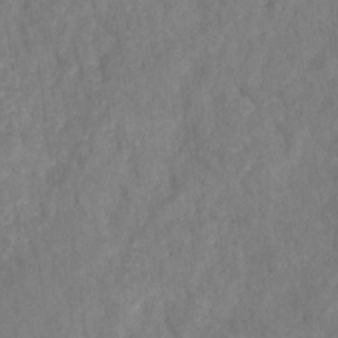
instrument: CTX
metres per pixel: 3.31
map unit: HNhu
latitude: -28.7841
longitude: 73.0864
